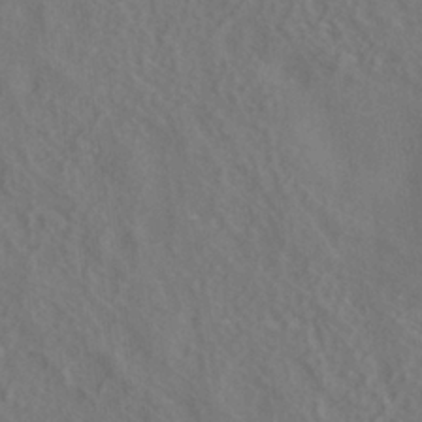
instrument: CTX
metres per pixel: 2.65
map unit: ANa
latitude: -36.4440
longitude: 95.5021
